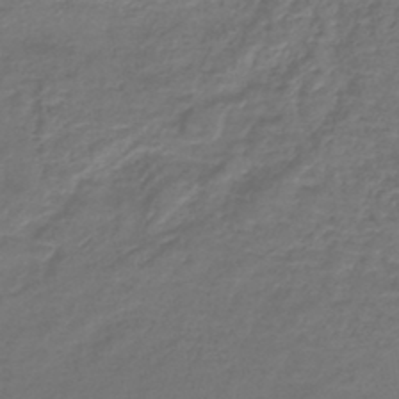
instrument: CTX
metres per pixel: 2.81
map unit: lHb
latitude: -43.2564
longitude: 73.3887
